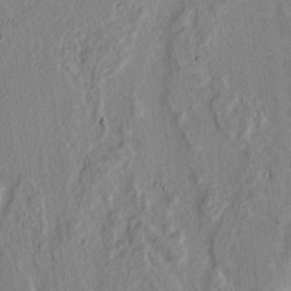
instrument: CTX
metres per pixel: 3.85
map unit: lAvf
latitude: 6.9325
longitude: 167.6155
